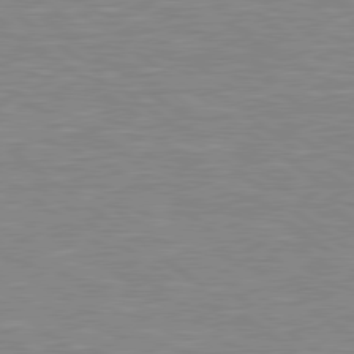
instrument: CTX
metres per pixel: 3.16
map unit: Hpe
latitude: 79.1403
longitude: -121.3293
